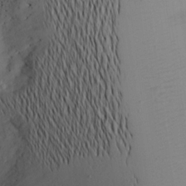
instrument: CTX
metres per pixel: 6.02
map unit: Aa
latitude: 20.2901
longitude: -145.4993
